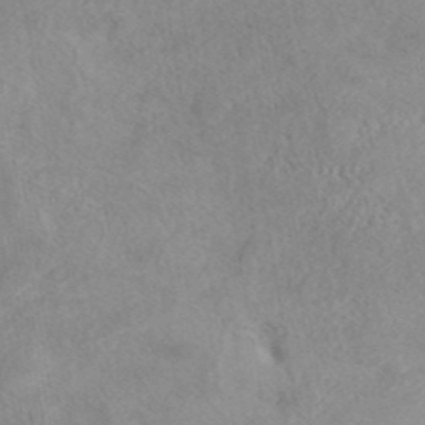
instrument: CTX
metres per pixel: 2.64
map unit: eAb
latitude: 40.6868
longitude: 106.2740
